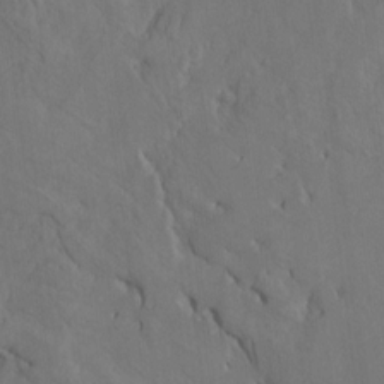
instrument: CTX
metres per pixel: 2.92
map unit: Htu
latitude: -7.0108
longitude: -66.6490
